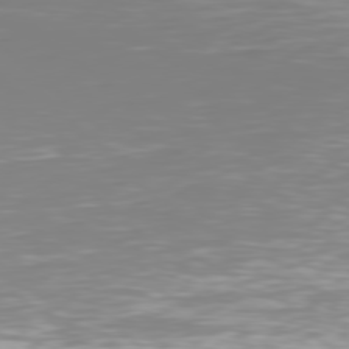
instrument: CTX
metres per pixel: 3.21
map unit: Hpe
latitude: 78.1200
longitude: -134.9702
